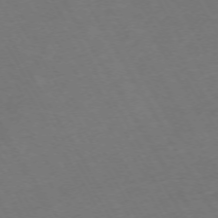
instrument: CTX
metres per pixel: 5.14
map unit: Hpe
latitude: -72.5574
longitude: 9.2376
